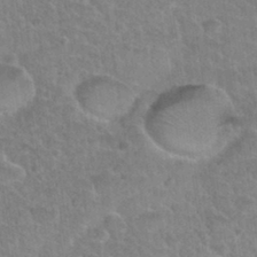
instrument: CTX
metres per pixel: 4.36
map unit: Nhu
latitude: 31.1970
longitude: -51.8583
